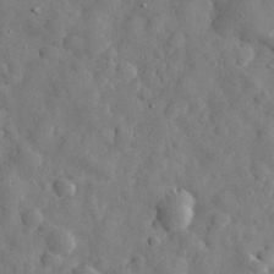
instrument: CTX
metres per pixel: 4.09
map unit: eHh
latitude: 30.4412
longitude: -73.6505
